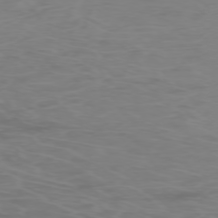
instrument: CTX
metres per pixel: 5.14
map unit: Ap
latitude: -76.1795
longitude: -73.9151
